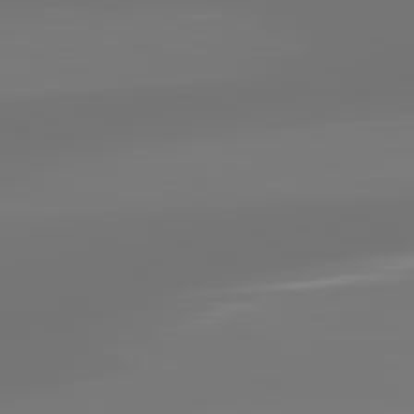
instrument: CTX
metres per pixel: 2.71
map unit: lApd
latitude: 83.2914
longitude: -131.1215
